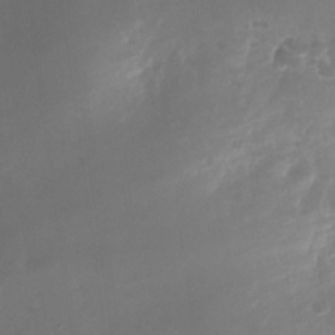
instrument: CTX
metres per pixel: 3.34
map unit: Nhu
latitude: -25.6533
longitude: -71.0080
